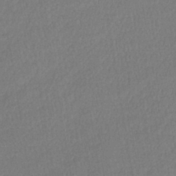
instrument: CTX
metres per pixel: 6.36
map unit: lHb
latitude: -39.6344
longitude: 72.5762
